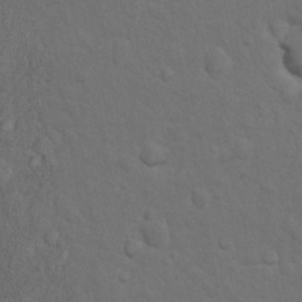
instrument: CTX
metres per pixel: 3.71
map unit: Nhu
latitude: 10.0255
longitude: -24.8380
